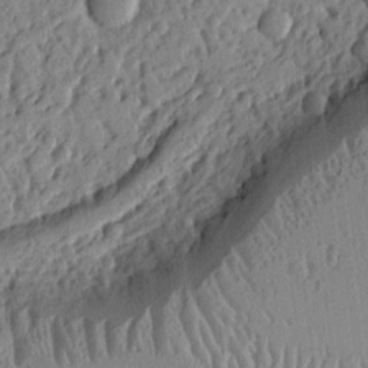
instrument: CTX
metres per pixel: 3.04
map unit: Ht
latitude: 10.4412
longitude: -77.8583
